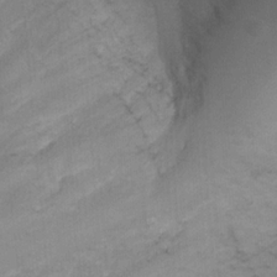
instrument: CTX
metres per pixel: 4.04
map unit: Ht
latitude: 2.1766
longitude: -27.2348
